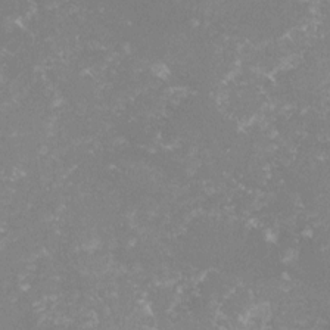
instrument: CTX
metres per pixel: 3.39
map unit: lHvf
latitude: -15.8045
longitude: -100.2712
